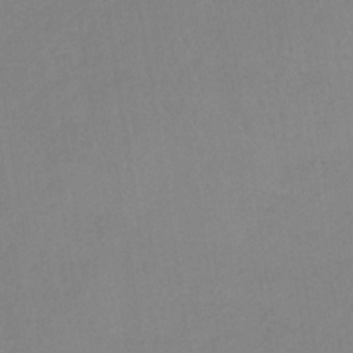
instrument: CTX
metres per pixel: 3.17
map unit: HNb
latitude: -35.1998
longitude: 56.7274
